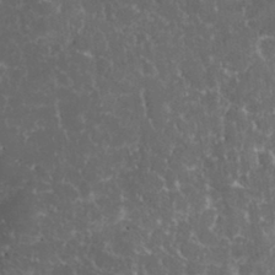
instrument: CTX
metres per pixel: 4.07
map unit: eHh
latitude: 33.2915
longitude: -62.7624
